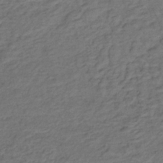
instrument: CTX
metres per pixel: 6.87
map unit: lHb
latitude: -35.8989
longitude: 69.9178
